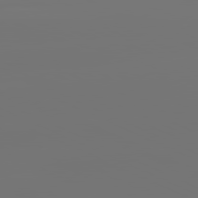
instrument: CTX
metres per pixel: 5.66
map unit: lApd
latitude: 81.2348
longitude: -152.4223
